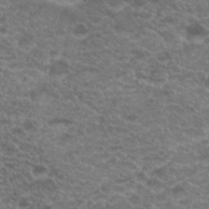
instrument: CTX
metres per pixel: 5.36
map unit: Hto
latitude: 19.9906
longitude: -37.1403
